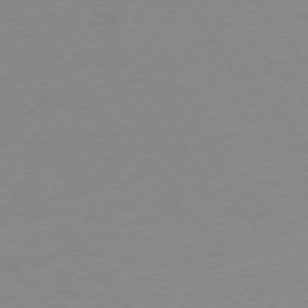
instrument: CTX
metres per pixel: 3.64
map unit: Ap
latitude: -75.4077
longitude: -71.4237
